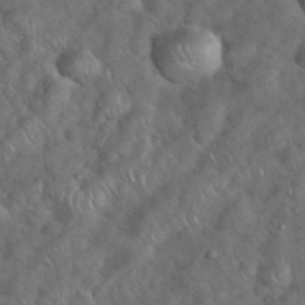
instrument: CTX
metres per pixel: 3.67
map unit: eHh
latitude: 39.4237
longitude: -57.2914
